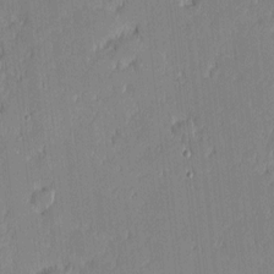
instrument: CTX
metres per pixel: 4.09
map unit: eHh
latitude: -2.5384
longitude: -83.0080
